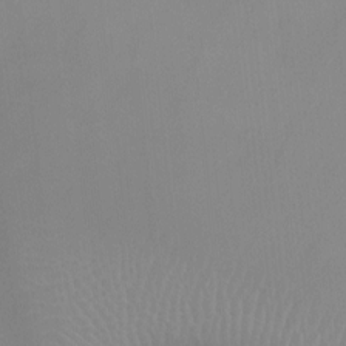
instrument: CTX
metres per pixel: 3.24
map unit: Ht
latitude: -8.3684
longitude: -24.3845
